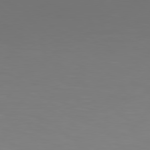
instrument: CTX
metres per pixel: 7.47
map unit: Hpe
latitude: 78.6113
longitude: -142.2145
